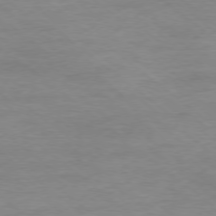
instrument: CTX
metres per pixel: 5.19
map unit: Ap
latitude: -78.4629
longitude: -89.2726
